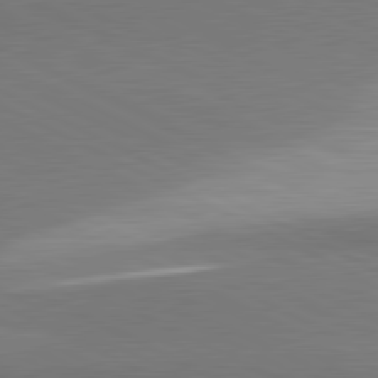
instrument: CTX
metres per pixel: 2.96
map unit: lApd
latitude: 81.1781
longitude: 157.4454
